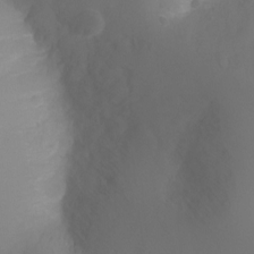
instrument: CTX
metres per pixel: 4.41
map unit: Ht
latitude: -3.2375
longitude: -26.3845
